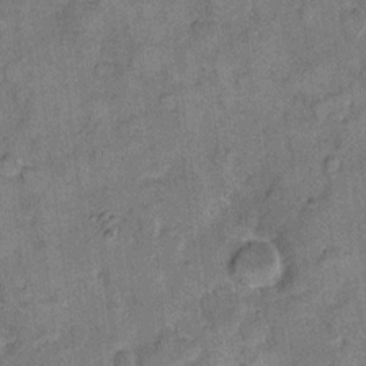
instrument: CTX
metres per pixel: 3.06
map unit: eHh
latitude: 10.9136
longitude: -63.9150
